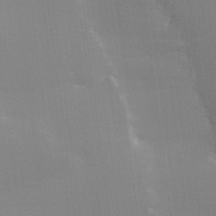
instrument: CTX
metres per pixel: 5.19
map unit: lHvf
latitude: 23.5371
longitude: 141.0486
